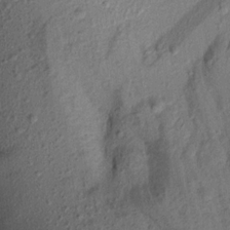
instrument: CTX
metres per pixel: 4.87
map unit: Aa
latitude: 16.1578
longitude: -146.5546
